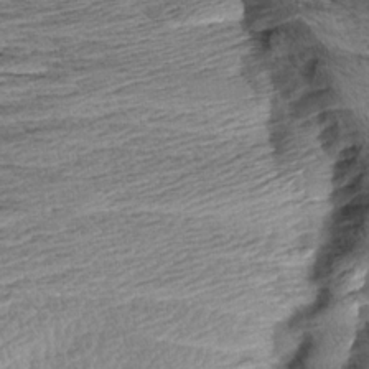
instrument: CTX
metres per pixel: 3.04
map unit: Aa
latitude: 8.4601
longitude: -137.4427
